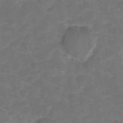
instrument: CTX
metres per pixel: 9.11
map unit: Hto
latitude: 5.0647
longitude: -31.4049
